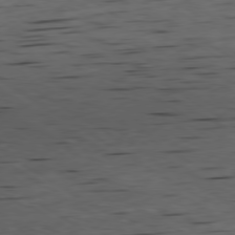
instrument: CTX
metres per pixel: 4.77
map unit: Ap
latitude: -80.0283
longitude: -100.5924
